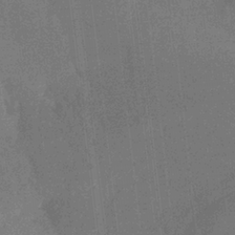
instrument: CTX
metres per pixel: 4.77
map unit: HNb
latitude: -32.7841
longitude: 56.9541
